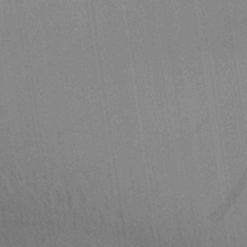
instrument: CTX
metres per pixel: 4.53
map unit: Aa
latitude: 30.6113
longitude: -139.6316
